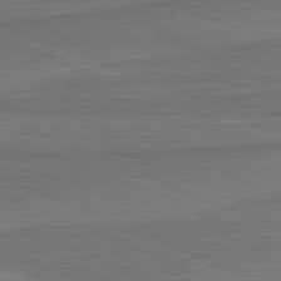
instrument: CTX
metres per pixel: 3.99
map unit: lApd
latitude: 81.9339
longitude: -171.0647
